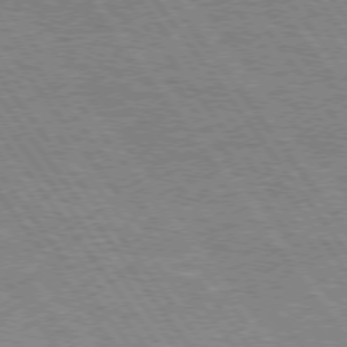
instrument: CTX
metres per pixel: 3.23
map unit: Hpe
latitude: 74.3278
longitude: -139.5182
